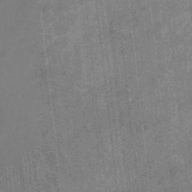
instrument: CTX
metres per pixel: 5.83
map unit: eHb
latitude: -35.7100
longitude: 78.9541
